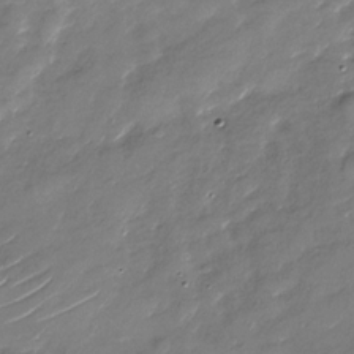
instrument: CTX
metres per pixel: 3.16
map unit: Nhu
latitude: -28.8408
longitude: -73.4238
